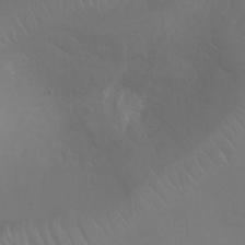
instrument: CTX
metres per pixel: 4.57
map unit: Ht
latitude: -8.9164
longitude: -20.8002
